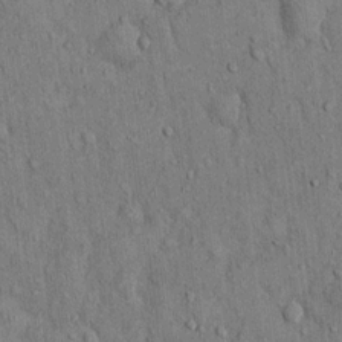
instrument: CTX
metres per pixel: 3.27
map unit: Hto
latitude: 13.9150
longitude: -58.7813
